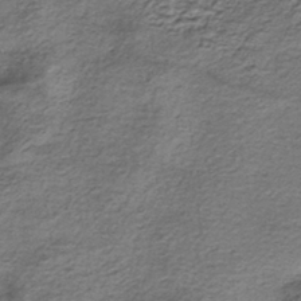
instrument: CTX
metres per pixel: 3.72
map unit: eHh
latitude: -42.7841
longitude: 117.1620
